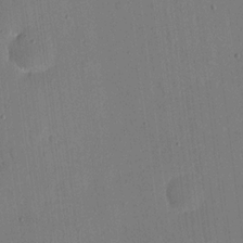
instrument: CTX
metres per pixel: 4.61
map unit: eHh
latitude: 18.5923
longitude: -69.5371
